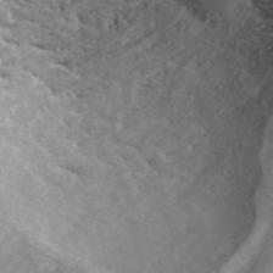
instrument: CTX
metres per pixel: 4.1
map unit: ANa
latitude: 45.3481
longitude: 28.4629
